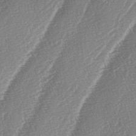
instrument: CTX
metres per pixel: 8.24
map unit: lAa
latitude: -4.4062
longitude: -129.8205
